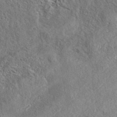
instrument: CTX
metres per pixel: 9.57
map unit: eAb
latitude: 37.8017
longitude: 112.2929
